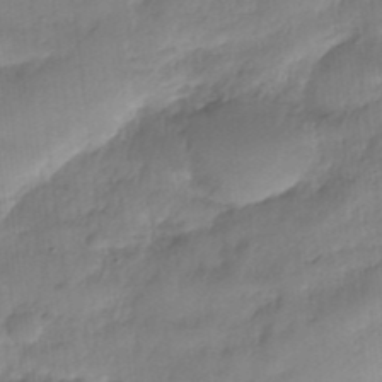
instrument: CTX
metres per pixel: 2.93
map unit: Nhe
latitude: -36.5951
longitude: -179.6505
